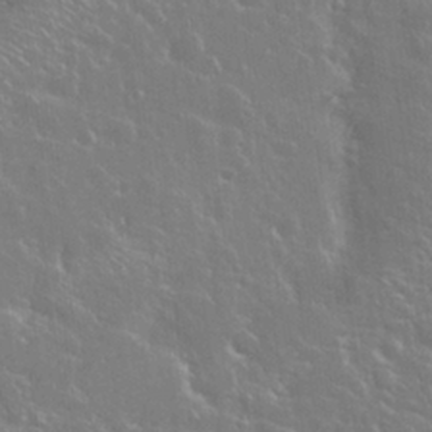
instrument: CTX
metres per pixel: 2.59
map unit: Nhu
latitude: 24.7624
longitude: -59.4049
